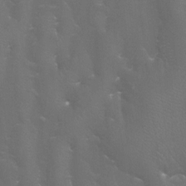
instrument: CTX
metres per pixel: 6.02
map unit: Htu
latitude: -7.6722
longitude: -33.0647
